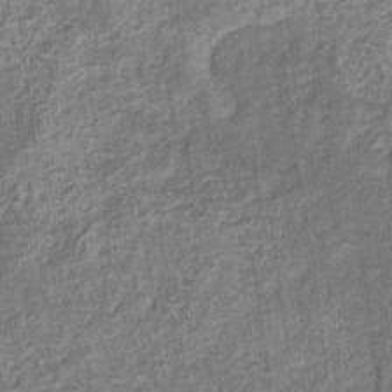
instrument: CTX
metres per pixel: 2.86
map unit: eHb
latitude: -36.0661
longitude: 79.8800
